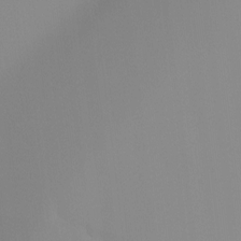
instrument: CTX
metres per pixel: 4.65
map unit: Ht
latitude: -14.8786
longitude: -52.1011
